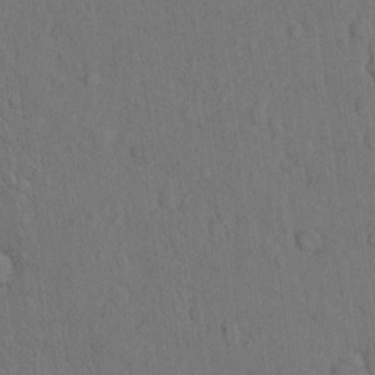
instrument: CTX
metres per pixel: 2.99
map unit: Hto
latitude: 10.2523
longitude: -61.1214
